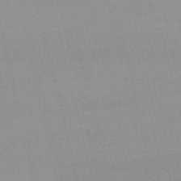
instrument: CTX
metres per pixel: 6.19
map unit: lHb
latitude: -48.7463
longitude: 70.5385
